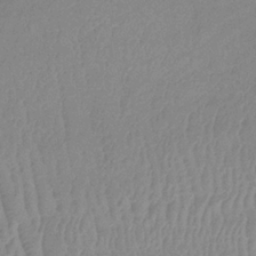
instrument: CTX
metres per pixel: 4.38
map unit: lHb
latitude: -34.6141
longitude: 70.0283
